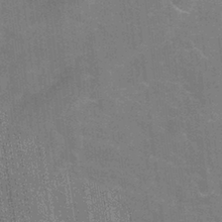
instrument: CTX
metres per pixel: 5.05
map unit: Hve
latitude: -31.8611
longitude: 95.3698
